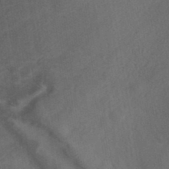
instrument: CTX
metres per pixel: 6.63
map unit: ANa
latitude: 39.3482
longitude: 29.3510
